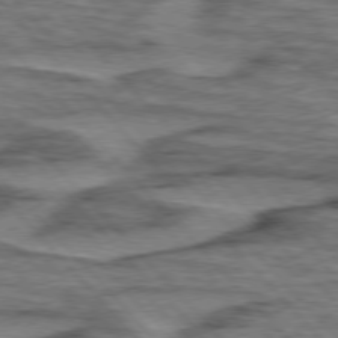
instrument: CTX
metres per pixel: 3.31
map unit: lApd
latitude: 76.2711
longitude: -77.3292
